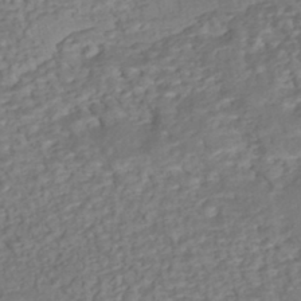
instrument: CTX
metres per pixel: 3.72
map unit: eHh
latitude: -43.4643
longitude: 120.6518
